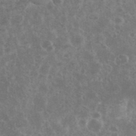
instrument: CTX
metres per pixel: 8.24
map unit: eHh
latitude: 34.7435
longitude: -62.2901
